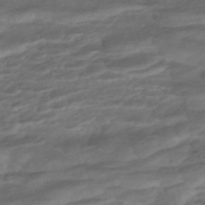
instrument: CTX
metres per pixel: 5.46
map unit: ANa
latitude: -45.1431
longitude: 104.9164
